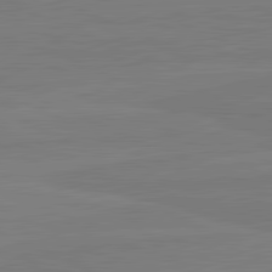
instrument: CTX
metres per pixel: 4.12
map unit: lApd
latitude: 81.8772
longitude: -177.9150
